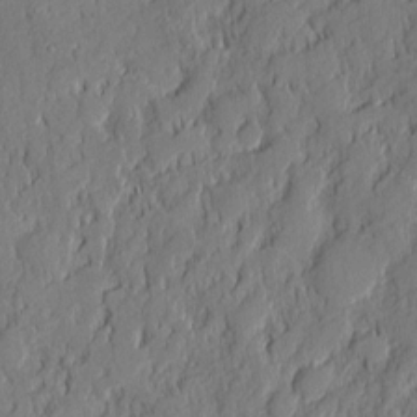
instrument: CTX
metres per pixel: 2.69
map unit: eHh
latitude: 6.0822
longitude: -76.3278
